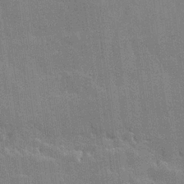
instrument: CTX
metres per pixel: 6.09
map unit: Hve
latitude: 24.9513
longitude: 149.8801
